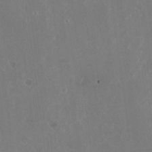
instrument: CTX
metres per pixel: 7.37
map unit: Nhu
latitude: -27.0297
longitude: -61.6505
